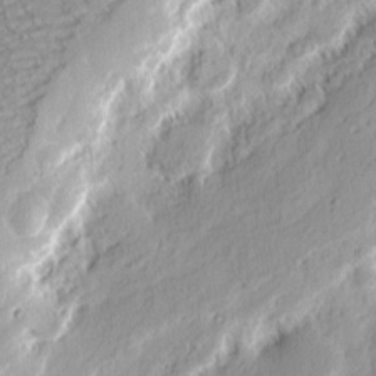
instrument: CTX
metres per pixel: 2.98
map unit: eHh
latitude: 2.4223
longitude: -77.6882
